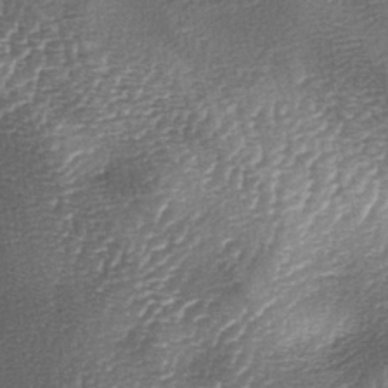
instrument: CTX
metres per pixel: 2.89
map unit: lAa
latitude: -4.3306
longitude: -128.3467
